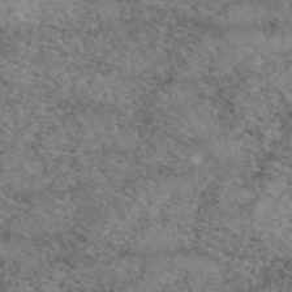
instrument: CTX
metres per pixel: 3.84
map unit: eAb
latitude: 49.9150
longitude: 113.1620
